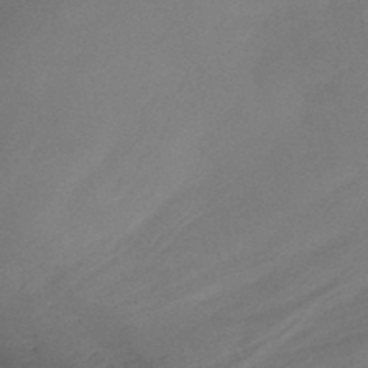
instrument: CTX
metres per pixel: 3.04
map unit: HNb
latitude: -47.0864
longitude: -46.5357
